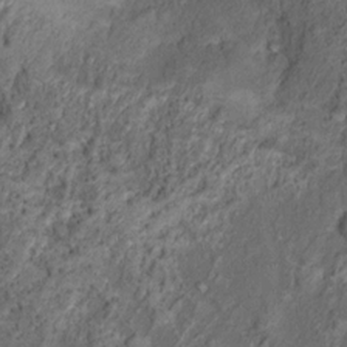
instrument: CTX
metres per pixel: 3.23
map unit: Nhu
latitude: 12.2523
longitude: -28.3467
